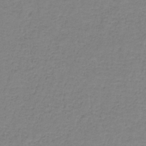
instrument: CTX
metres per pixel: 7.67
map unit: eAb
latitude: -36.0283
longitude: 52.9730
